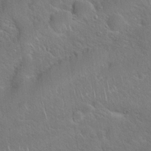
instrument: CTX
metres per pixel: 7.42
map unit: Hto
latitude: 19.5560
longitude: -51.3859
